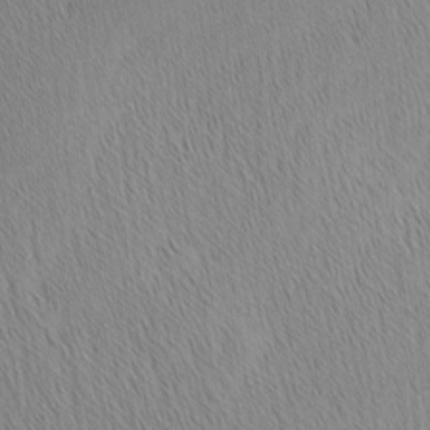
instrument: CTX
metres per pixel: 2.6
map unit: Nhu
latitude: -5.7099
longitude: -151.3292
